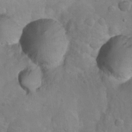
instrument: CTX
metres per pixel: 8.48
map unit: Nhu
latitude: 9.1970
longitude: -22.6112
